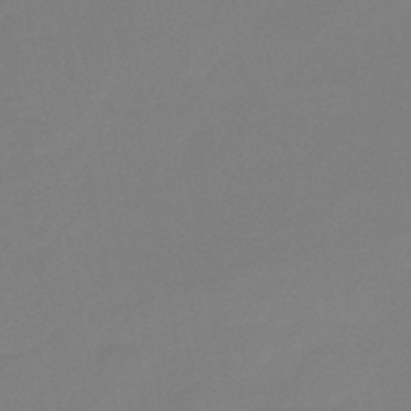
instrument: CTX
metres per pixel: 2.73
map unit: eHb
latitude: -45.5588
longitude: 86.0472
